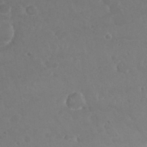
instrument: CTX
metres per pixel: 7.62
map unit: Nhu
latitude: 26.5168
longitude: -52.0633
